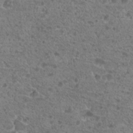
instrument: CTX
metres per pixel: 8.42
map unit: Hto
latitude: 19.9528
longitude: -40.9702
